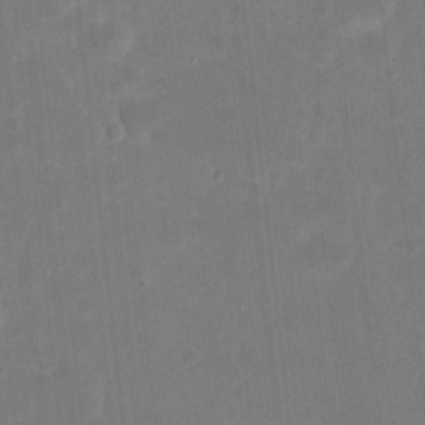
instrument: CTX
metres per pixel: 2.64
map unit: eHh
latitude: 21.7072
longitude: -63.0837
